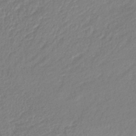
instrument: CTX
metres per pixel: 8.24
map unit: lHb
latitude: -40.9353
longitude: 72.6518
